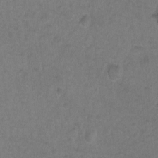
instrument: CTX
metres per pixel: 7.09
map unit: Hto
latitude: -9.7666
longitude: -36.3845
